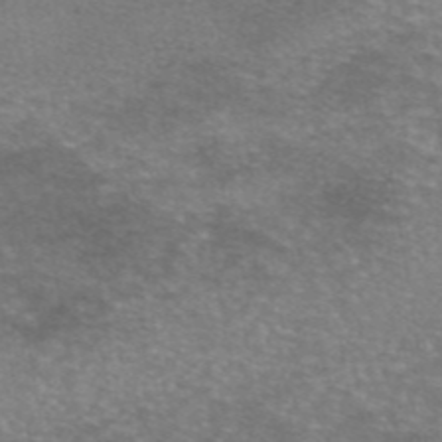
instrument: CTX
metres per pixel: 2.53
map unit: eAb
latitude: 45.9339
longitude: 102.6896
